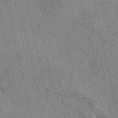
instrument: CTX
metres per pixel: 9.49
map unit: eAb
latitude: 49.7639
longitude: 111.9556
